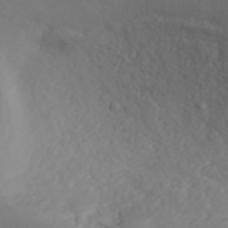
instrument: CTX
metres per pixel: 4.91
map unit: ANa
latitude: 42.7813
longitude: 28.6519
